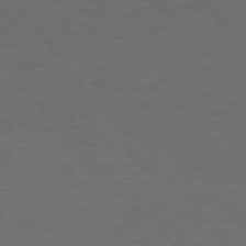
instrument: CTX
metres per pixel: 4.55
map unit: Hpe
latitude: 75.7639
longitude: -130.8947
